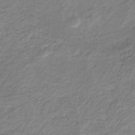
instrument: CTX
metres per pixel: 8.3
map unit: HNb
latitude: -32.7841
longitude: 60.2173
